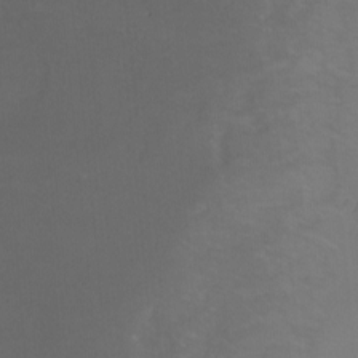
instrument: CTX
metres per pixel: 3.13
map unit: Ht
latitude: -9.1809
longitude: -46.2712
